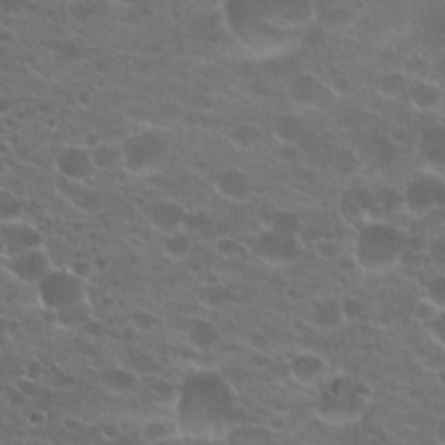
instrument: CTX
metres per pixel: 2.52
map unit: Hto
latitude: 22.2333
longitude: -40.8191
